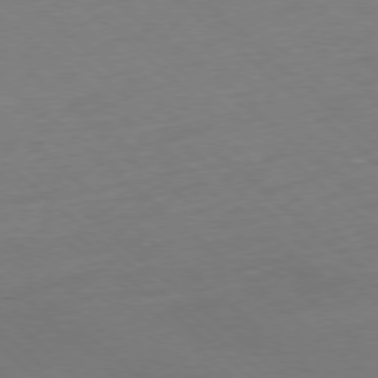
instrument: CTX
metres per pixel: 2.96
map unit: Hpe
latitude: -78.1983
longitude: 14.3118
